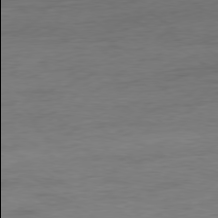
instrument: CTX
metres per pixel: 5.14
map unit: Hpe
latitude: -79.0108
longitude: -21.9906
